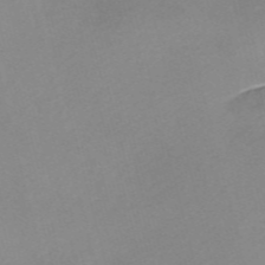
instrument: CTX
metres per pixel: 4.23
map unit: Nve
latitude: -57.6911
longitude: 59.0864
